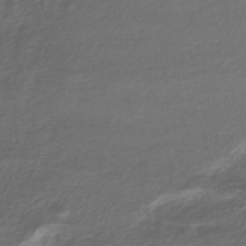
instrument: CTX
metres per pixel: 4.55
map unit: HNhu
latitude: -45.0109
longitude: 97.3321
